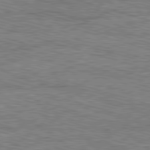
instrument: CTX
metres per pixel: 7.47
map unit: Ap
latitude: -82.1795
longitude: -70.3656
